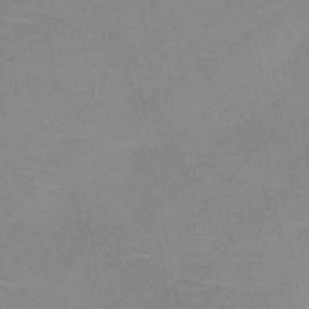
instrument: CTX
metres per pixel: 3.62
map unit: HNb
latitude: -45.1998
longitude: -40.5923
